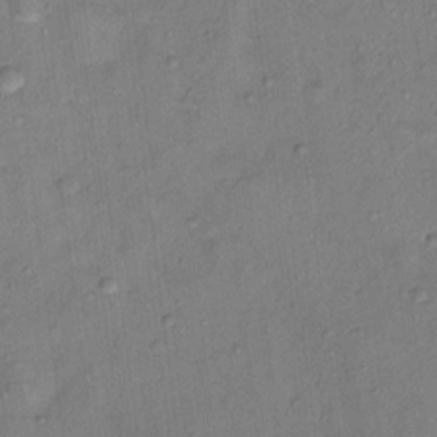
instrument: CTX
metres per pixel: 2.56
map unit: Ht
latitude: 12.9703
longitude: -40.1766
